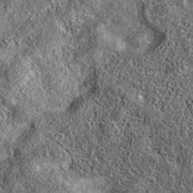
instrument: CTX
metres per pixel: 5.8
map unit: eAb
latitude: 36.7435
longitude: 108.8975
